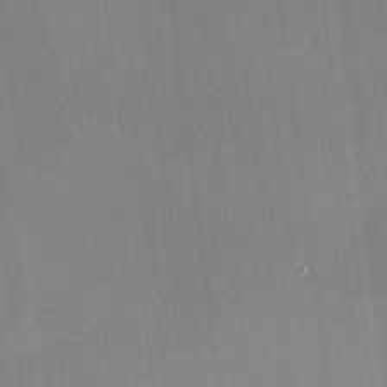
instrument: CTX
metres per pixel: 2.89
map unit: HNhu
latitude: 9.7828
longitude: 11.1998
